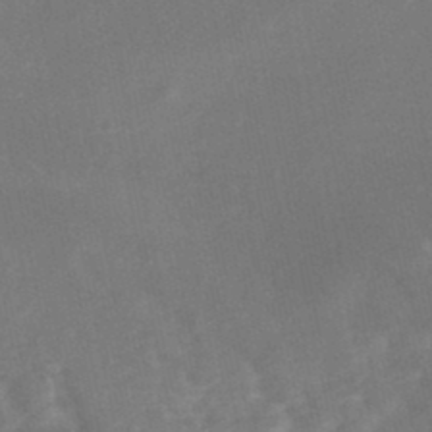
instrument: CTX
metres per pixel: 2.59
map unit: Nhe
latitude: -46.8975
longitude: -170.8380
